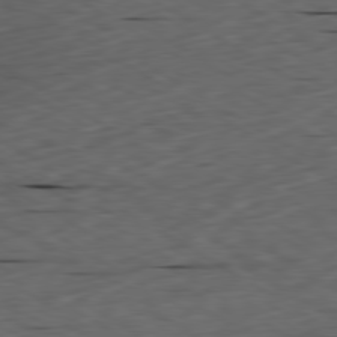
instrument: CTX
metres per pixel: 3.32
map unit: Ap
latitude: -80.3684
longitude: -71.8772
